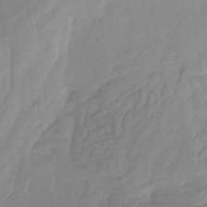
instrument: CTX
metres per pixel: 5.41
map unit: Htu
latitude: -3.7288
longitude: -73.9906
